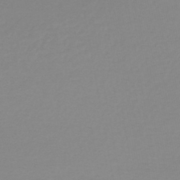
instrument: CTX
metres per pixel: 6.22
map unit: lHb
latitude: -44.5196
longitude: 62.1983
